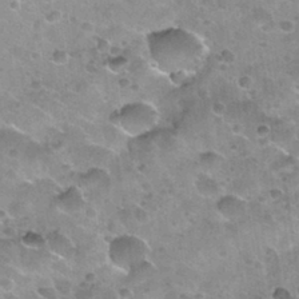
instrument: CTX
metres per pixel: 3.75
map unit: Nhu
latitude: 30.4601
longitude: -54.2900
